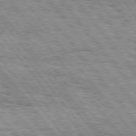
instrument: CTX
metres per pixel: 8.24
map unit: Hpe
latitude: 75.9339
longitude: -152.8947
